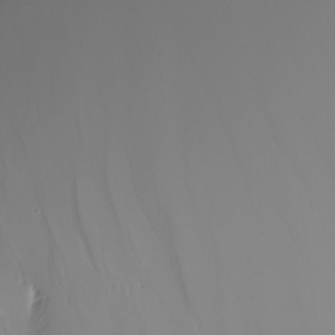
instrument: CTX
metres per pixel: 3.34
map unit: Nhu
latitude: -7.7855
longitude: -93.4426
